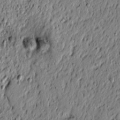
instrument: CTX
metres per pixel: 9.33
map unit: lAvf
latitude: 5.0647
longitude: 164.8030
